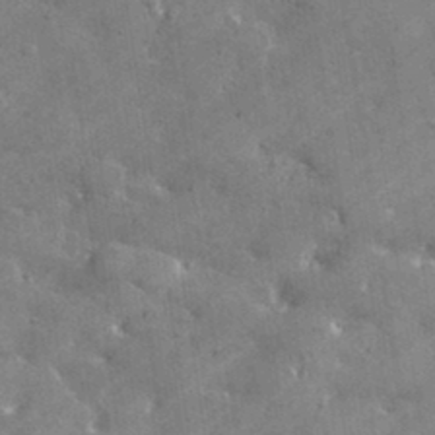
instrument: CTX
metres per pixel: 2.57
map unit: lHvf
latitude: 35.1781
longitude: -92.3656
